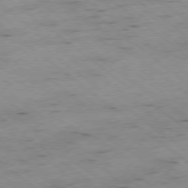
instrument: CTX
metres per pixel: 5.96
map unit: Hpe
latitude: -78.2550
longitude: -22.6679
